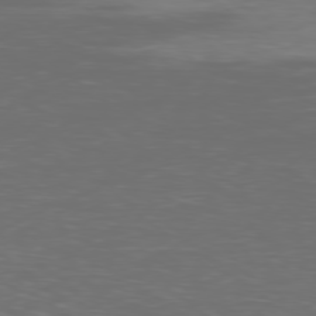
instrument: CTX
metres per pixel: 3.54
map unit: Ap
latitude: -79.3320
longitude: -59.9150
